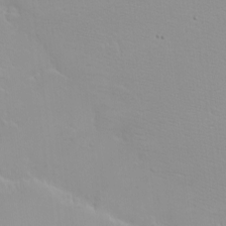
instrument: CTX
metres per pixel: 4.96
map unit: eHh
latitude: -8.1984
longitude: -70.5923
